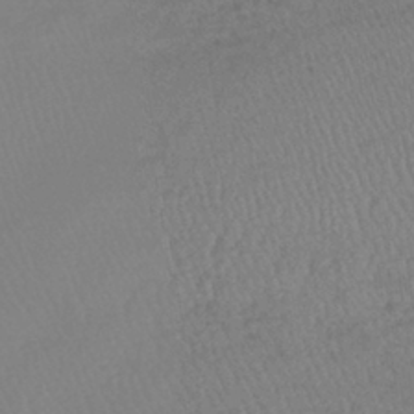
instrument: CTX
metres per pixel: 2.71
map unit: lHb
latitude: -38.8786
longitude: 68.4251
